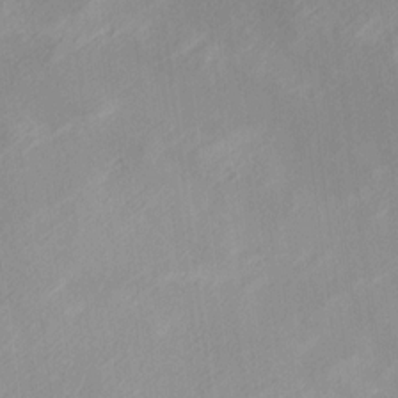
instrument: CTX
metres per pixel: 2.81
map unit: Hve
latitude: 13.5560
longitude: -91.8205
